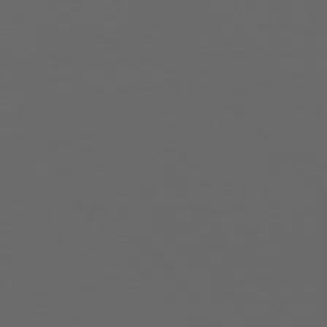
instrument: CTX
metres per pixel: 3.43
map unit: Hpe
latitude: 76.9702
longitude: -166.3089
